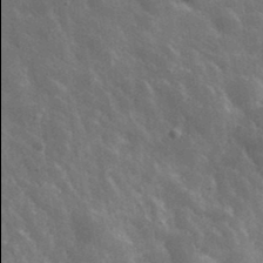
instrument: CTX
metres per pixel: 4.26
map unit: lHvf
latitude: 35.8394
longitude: -89.9906
